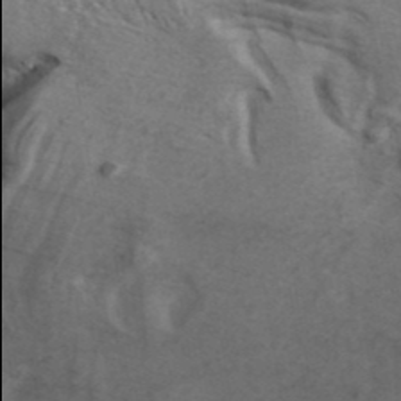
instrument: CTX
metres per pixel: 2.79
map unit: ANa
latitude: 40.5923
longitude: 18.0094
